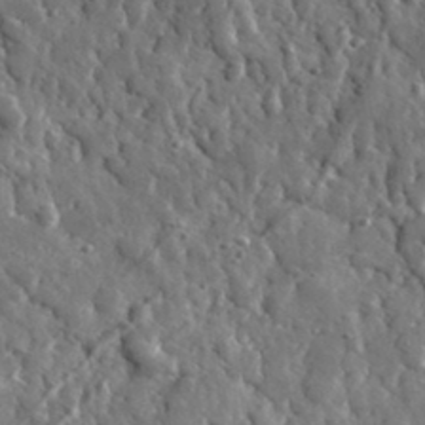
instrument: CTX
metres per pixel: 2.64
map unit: lHvf
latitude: 35.1025
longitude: -88.0633
